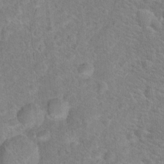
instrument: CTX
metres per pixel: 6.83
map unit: Hto
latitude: 17.6316
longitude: -43.3293
